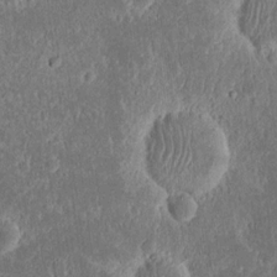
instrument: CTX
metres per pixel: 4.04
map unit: eHh
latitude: 16.6491
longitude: -73.1215
